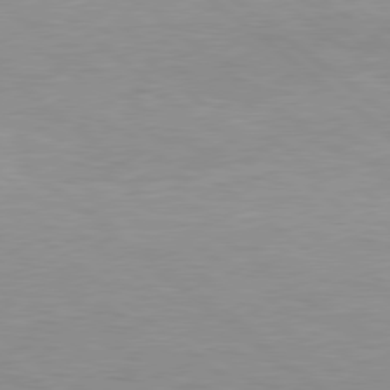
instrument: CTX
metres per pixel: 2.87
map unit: Hpe
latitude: 78.4412
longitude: -151.5182
